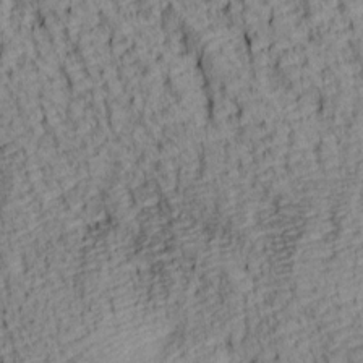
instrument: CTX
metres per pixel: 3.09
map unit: lAa
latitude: 7.2159
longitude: -115.5749
